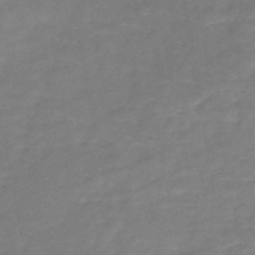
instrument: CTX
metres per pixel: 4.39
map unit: HNb
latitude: -49.2376
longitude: -39.4615
